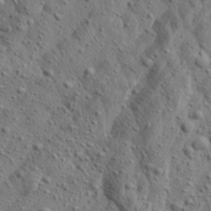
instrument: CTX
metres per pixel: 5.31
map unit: Aa
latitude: 23.7638
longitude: -143.7072
